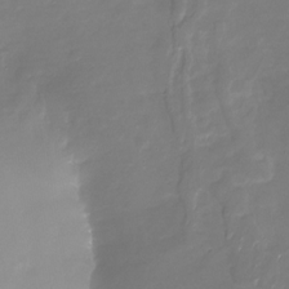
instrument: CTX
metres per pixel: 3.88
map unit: Nhu
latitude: -29.7289
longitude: -77.5371
